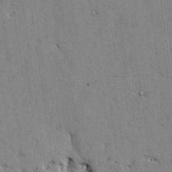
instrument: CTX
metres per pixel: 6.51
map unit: Aa
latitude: 27.0648
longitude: -128.1389
